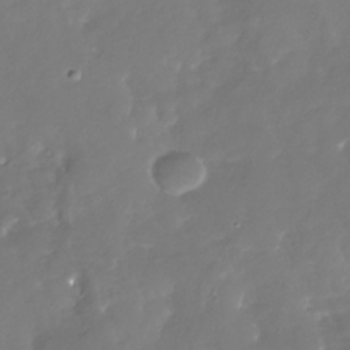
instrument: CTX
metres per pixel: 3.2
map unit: Nhu
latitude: -29.0675
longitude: -77.0836
